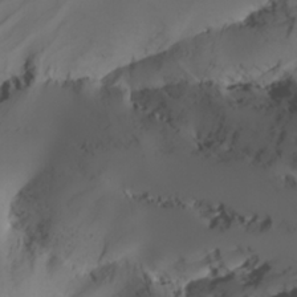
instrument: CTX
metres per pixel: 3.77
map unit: Nhu
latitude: -4.4440
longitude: -90.5357
